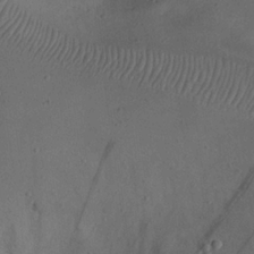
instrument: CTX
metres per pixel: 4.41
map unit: eHh
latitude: 22.8947
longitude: -68.9892
